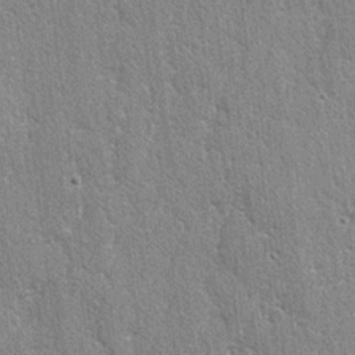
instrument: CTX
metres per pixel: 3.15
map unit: lAvf
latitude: -5.1053
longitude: -109.6127
